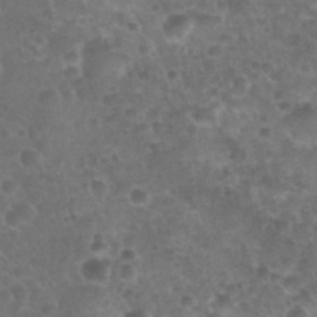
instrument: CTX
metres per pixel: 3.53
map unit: Nhu
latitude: 28.6679
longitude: -55.2537
